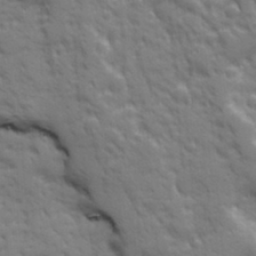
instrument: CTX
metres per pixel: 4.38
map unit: Ave
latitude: 19.8961
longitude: -133.4804
